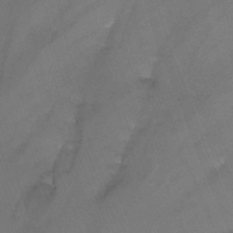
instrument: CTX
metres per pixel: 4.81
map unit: Nhu
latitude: -15.4077
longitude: -56.7246
